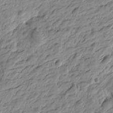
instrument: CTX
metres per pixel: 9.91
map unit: Htu
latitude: -4.4440
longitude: -178.6113
